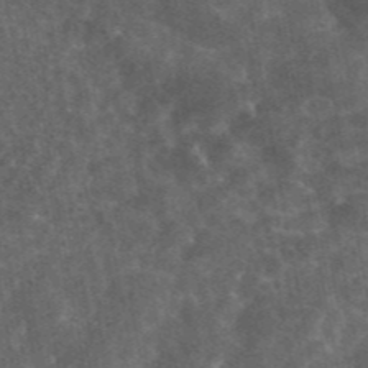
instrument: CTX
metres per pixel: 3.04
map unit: eAb
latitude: 45.3292
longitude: 122.6897
